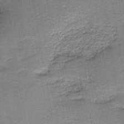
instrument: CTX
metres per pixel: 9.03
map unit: HNb
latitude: -39.9556
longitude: 50.6707
